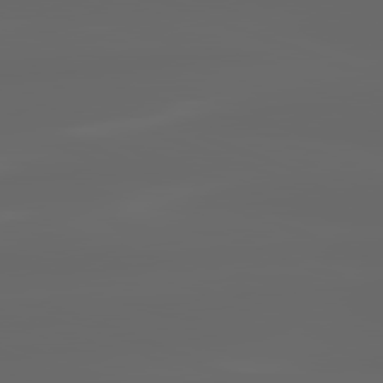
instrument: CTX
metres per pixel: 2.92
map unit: lApd
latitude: 82.1766
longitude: -169.1214
